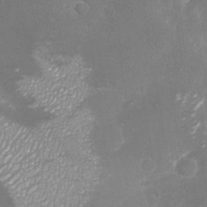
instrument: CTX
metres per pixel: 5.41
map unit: Nhu
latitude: -26.7652
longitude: -58.4979
